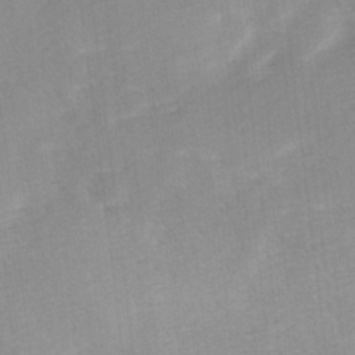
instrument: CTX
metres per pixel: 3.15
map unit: Ave
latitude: 10.6113
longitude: -106.8569
